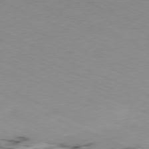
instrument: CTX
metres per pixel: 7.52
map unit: Ap
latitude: -80.0283
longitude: -67.0269
